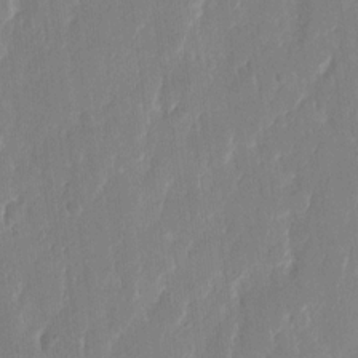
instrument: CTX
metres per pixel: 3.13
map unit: eHh
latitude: 12.6113
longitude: -70.8191
